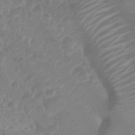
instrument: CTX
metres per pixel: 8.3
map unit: Nhu
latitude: 28.8569
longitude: -55.8583
